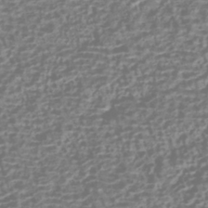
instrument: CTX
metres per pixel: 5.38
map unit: HNhu
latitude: -42.8030
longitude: 106.9542
